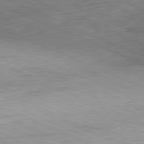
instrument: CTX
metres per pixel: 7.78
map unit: Hpe
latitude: -81.9556
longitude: 11.2565
